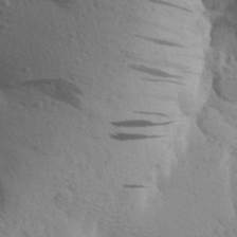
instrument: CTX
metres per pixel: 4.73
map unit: Aa
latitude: 25.6316
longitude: -148.6868
